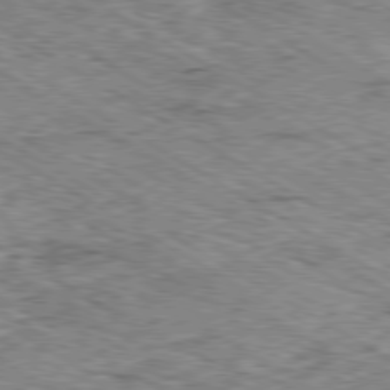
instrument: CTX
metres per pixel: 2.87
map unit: Ap
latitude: -80.3307
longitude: -49.0836
